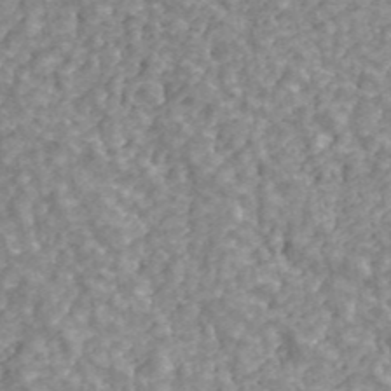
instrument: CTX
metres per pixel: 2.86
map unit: ANa
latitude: 43.0459
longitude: 26.6896
